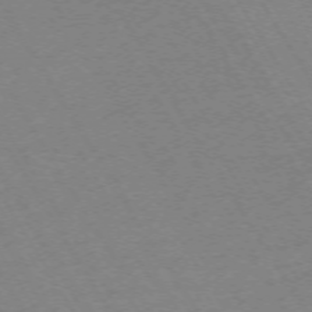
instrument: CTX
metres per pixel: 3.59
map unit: Hpe
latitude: -72.4629
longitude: 9.7289
